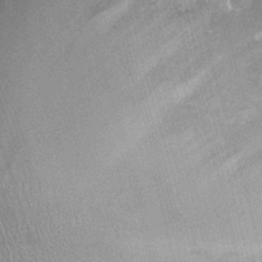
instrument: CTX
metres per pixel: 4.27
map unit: Ht
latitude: -1.3132
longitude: -15.6316
